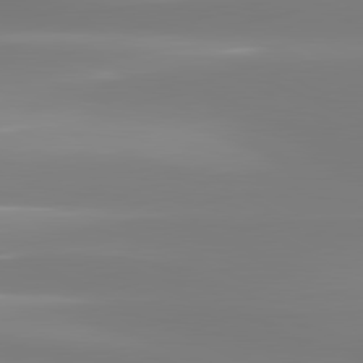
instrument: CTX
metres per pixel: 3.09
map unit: lApd
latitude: 81.1214
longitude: -134.2522
